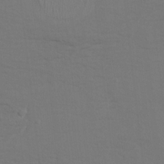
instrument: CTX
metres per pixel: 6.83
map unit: HNhu
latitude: 6.9892
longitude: -4.4601
